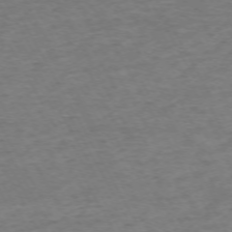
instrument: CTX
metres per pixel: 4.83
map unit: Ap
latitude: -72.5196
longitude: -69.7828
